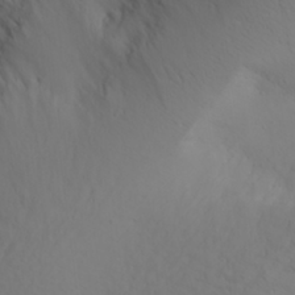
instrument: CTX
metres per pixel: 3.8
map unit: Aa
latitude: 28.8947
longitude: -146.2901
